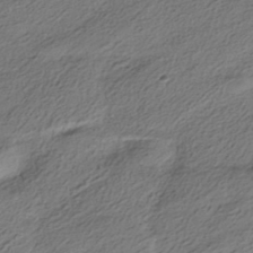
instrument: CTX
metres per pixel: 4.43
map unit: HNhu
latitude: -41.9745
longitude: 105.8044
